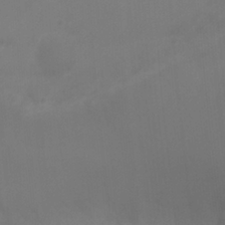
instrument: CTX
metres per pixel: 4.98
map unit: Ht
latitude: 1.2915
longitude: -20.2901
